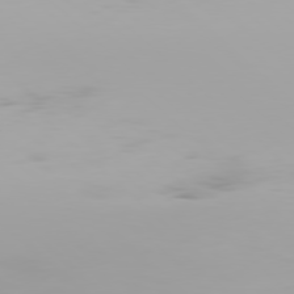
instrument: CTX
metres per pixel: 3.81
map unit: Hpe
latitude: 77.4615
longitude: -137.5371
